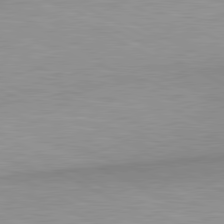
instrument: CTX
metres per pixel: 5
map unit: lApd
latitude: 80.7813
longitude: 157.3321
